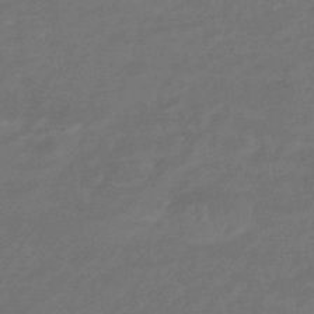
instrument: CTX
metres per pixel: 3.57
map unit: HNhu
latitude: -46.5007
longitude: 90.3496
